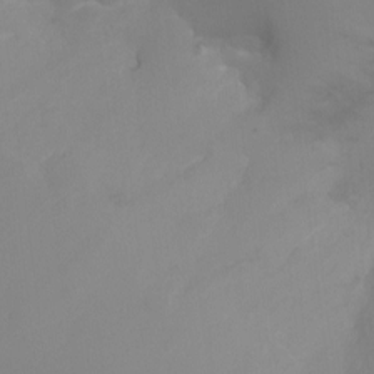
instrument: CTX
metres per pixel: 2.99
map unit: Nhu
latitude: -11.6722
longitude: -34.7057
